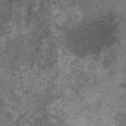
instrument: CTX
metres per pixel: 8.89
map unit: HNhu
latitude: 1.4993
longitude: 4.0283
